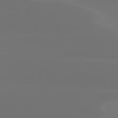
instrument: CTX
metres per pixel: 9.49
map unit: Hpe
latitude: 78.0255
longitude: -128.8380
